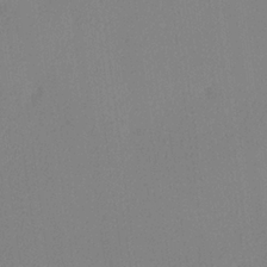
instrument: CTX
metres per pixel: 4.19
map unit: lHvf
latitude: 22.6868
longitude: 140.8219
